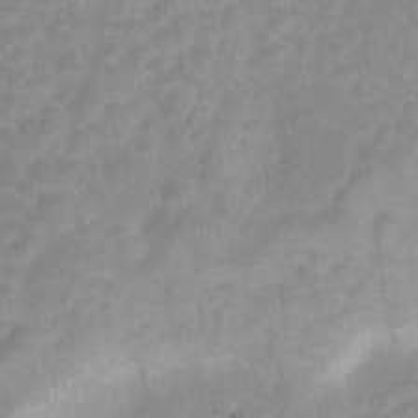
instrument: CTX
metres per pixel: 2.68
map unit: Hto
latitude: 5.6316
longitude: -32.8002
